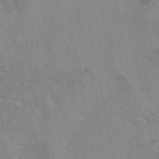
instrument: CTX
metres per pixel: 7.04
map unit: eAb
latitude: 49.7639
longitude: 106.1795
